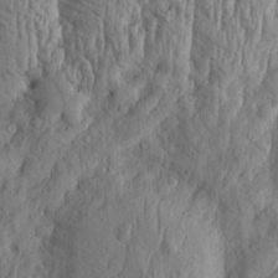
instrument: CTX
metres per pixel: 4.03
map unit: Htu
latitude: -3.7099
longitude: 158.1794
